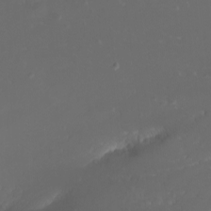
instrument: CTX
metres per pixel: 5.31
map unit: Nhu
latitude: -10.1039
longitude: -69.0458
